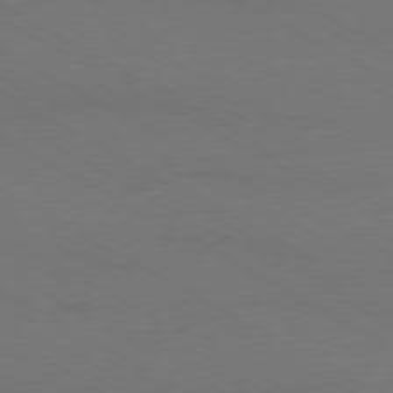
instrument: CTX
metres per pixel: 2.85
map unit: Ap
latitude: -79.7288
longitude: -83.0647
